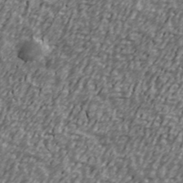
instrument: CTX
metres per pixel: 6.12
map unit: Ave
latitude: 40.6112
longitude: -112.5924
